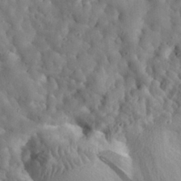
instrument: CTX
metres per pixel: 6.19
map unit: eHh
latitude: 28.6490
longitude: -77.6316
